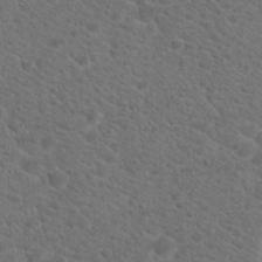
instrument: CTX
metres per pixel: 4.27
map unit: Hto
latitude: 19.8016
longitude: -38.6679
